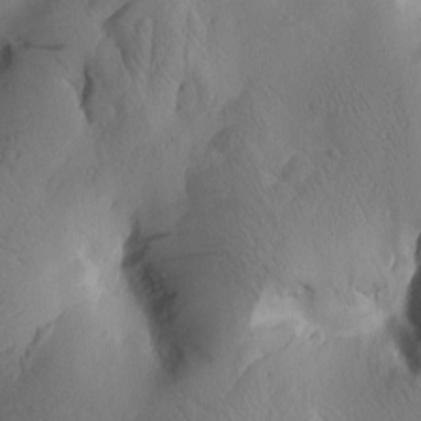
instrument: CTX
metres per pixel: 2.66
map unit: Htu
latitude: 1.6882
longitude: 175.9745
